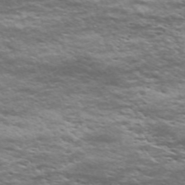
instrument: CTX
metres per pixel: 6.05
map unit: Nve
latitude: -59.1242
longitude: 56.9164
